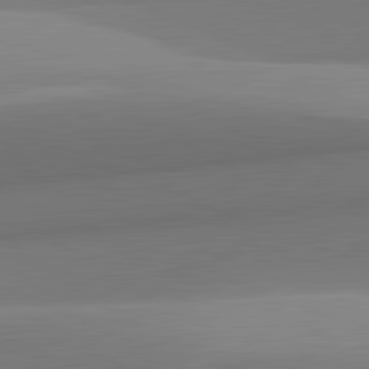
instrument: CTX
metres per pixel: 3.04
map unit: lApd
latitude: 82.1011
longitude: 142.5951
